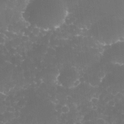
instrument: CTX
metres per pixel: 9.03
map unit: Nhe
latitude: -34.9920
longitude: -145.3104
